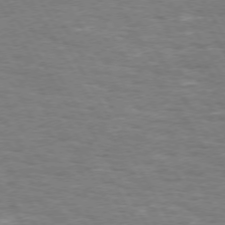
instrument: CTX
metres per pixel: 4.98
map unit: Hpe
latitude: 72.2901
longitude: -123.8961
